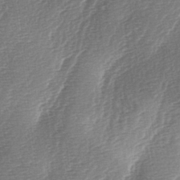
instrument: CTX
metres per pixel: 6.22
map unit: lAa
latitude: -3.3320
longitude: -128.5168
